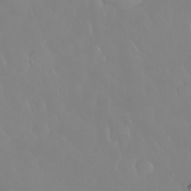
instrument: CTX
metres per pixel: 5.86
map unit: Nhu
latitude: 30.4790
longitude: -58.9892
